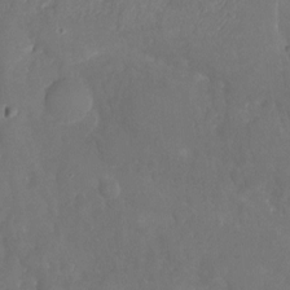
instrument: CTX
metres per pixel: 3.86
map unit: Nhu
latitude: -19.9556
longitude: -58.2145
